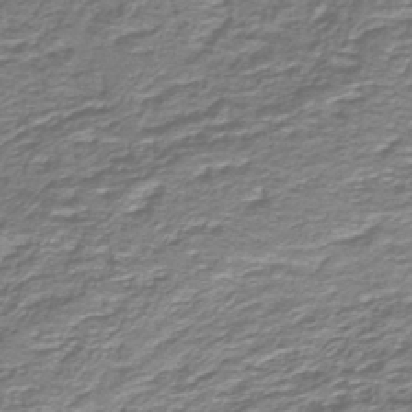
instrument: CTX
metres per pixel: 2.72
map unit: lHb
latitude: -40.6329
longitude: 54.9542
